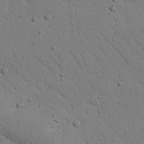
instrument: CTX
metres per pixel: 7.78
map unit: Nhu
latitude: 22.7813
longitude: -74.9514
